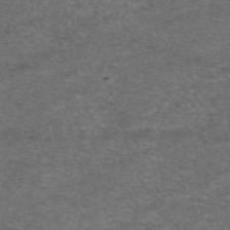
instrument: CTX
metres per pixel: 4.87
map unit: eAb
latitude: 46.9892
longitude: 104.6140
